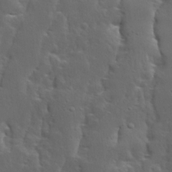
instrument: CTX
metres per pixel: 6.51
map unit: Ave
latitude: 13.9717
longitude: -135.7638
